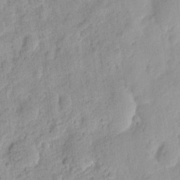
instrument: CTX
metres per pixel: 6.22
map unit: eHh
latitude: 8.1767
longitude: -74.8569
